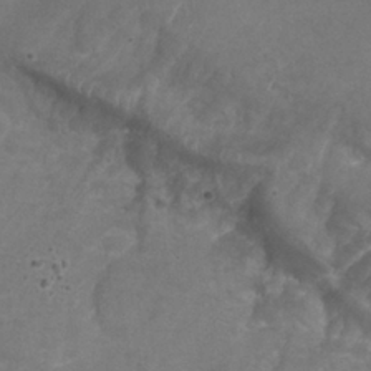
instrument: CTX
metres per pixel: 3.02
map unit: Nhu
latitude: 25.4237
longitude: -53.7261
